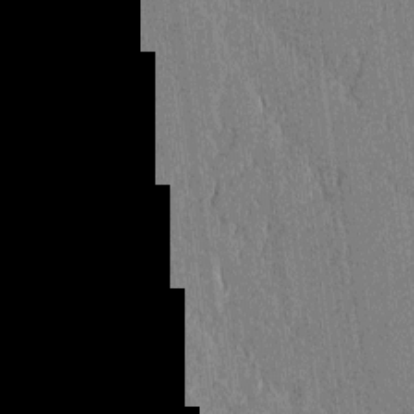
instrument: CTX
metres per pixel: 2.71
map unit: lAvf
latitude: -0.2929
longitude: -107.2159
